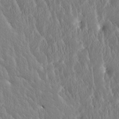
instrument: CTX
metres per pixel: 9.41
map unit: Htu
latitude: -3.8233
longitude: 174.4817
